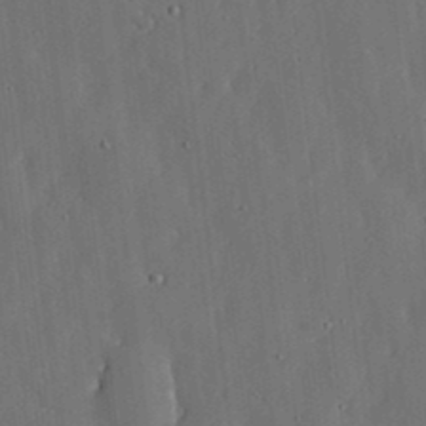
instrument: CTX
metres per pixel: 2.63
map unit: lHvf
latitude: 18.7813
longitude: -113.1025
